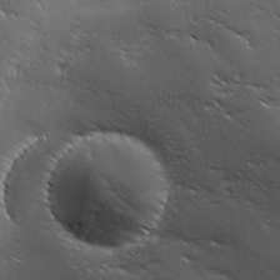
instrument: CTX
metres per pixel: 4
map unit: Ave
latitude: 0.8947
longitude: -113.9339
